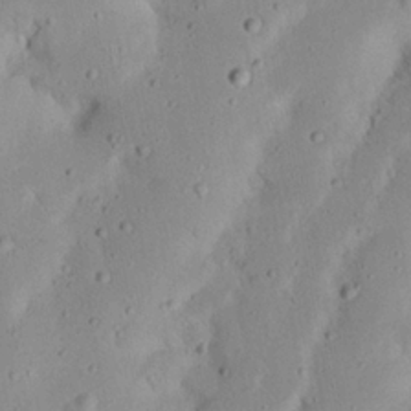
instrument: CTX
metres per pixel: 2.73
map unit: Nhu
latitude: 23.3104
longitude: -72.9892
